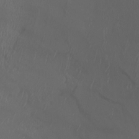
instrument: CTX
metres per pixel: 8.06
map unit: Nhu
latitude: -6.8597
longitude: -91.6127
